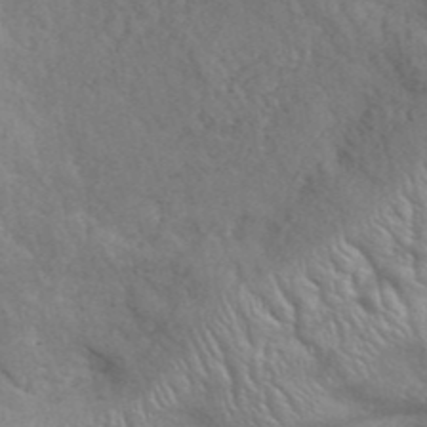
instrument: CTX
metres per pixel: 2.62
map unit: ANa
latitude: 43.2348
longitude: 54.7085
